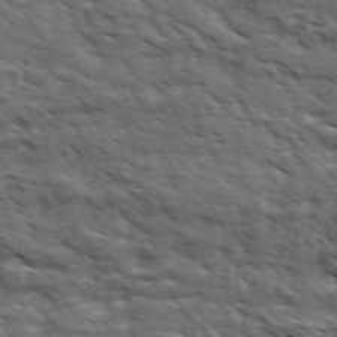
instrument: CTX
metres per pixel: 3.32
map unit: Ave
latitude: 17.7639
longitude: -132.2900
